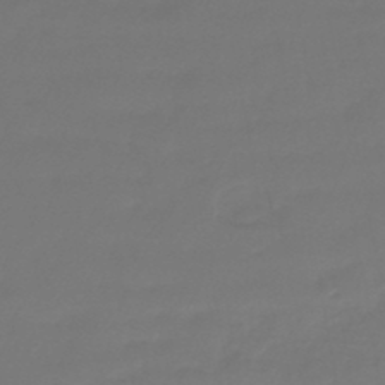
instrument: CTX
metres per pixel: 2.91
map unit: lHb
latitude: -43.8800
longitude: 69.5966
